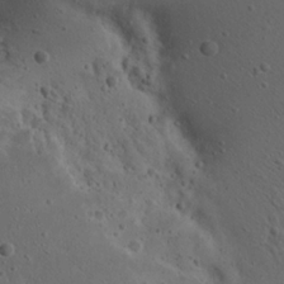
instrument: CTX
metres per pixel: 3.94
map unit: Nhu
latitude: 21.9717
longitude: -72.2712
